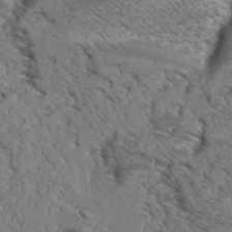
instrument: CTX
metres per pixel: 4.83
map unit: Aa
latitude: 8.9325
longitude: -134.9702
